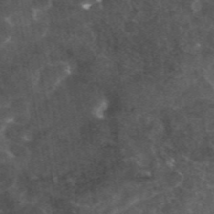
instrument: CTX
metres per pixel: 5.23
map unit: eAb
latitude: 45.5371
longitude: 122.7463
